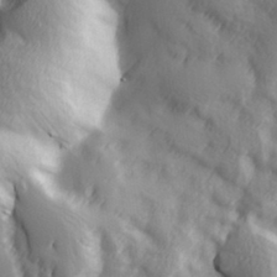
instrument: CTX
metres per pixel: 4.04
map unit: Hve
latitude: 32.8191
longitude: 149.9178
